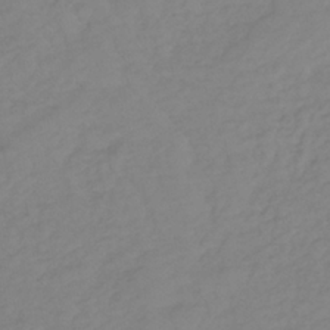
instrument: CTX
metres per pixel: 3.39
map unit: lHb
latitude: -36.8030
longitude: 69.9745
